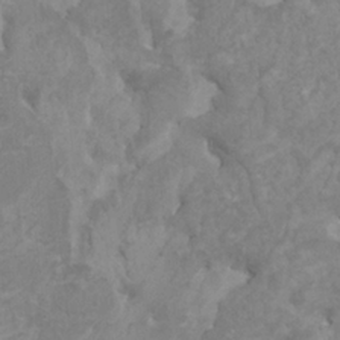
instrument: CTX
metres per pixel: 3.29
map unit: HNhu
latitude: 2.7246
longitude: -1.9150
